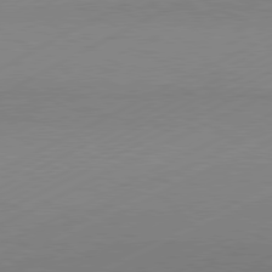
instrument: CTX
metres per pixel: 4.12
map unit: Hpe
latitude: -81.6155
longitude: 12.5574
